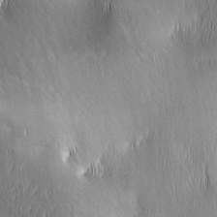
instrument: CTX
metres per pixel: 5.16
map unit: lAa
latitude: -5.8044
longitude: -121.1215
